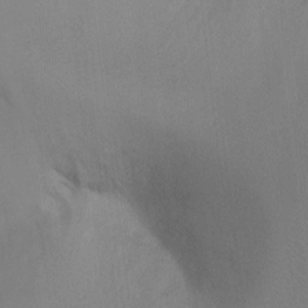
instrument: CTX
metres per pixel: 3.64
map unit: Ht
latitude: -8.2172
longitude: -30.8758
